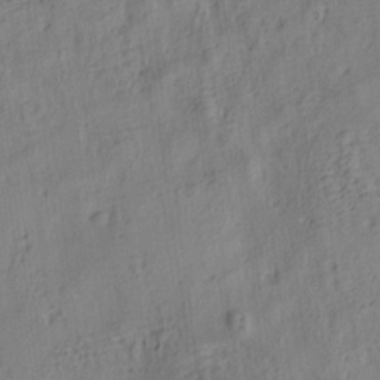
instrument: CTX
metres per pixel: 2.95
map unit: lAa
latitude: 5.4615
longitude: -114.5167
